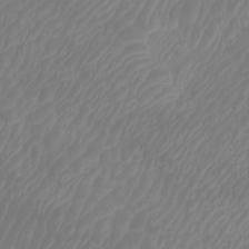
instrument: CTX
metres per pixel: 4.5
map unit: Htu
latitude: -6.2361
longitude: -74.6113
